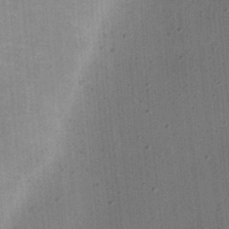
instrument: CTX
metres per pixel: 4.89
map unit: eHh
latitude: 24.2144
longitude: -70.6112
